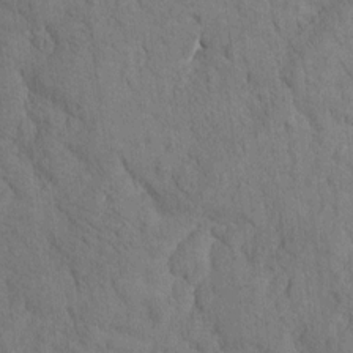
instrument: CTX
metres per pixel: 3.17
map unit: Htu
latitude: -0.7841
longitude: 174.5573
